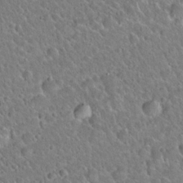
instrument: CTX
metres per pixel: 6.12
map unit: Hto
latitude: 20.7813
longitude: -50.5167
